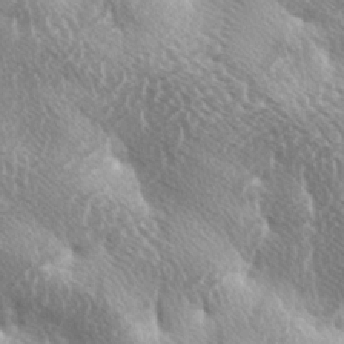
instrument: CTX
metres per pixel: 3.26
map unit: lAa
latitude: -4.0472
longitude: -125.7450
